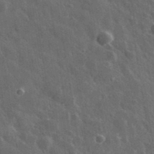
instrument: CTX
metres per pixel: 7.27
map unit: lHvf
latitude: 35.8394
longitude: -90.0822
